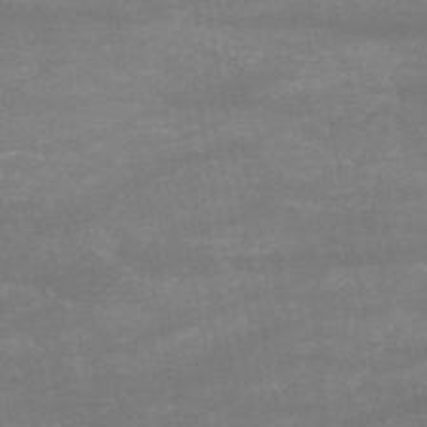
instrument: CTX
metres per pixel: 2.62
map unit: HNb
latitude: -52.4251
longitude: -39.4237
